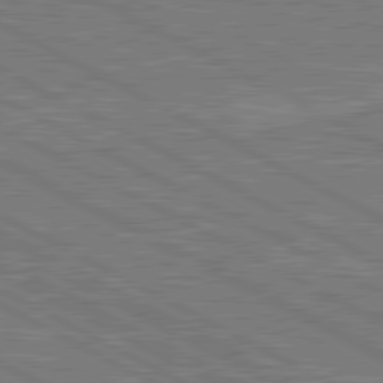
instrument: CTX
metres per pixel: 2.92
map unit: lApd
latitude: 80.8947
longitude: -171.4804
